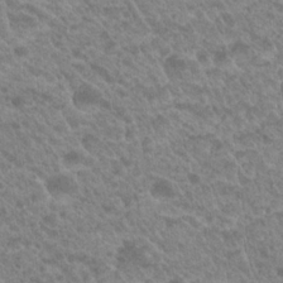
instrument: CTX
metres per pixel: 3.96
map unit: Hto
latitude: 21.7261
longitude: -38.1389
